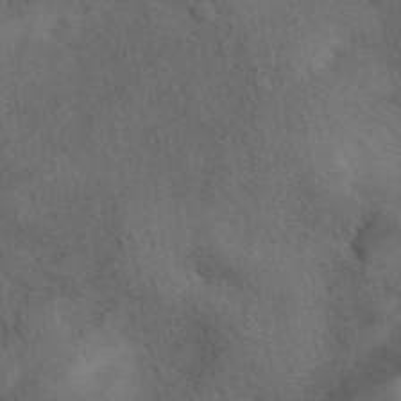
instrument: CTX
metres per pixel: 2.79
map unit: eAb
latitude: 42.1011
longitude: 108.4440
